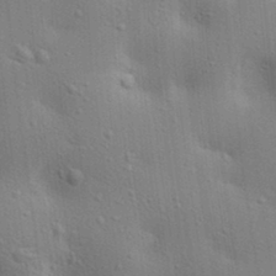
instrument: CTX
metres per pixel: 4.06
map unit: lAa
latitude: 20.1389
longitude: -138.8947
